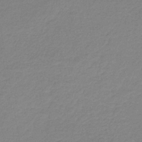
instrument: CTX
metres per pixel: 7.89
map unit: HNb
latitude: -34.6896
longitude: 52.5951
